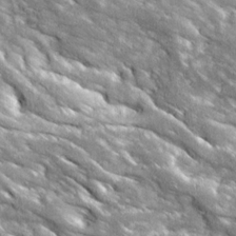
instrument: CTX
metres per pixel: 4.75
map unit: Ave
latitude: 19.3859
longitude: -135.9150
